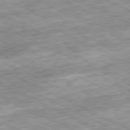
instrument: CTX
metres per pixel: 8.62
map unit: Ap
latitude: -81.2754
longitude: -88.3846
